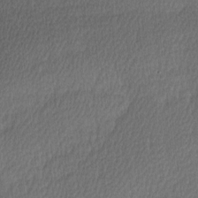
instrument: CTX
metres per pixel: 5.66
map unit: Ave
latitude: 9.0648
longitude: -106.5546
